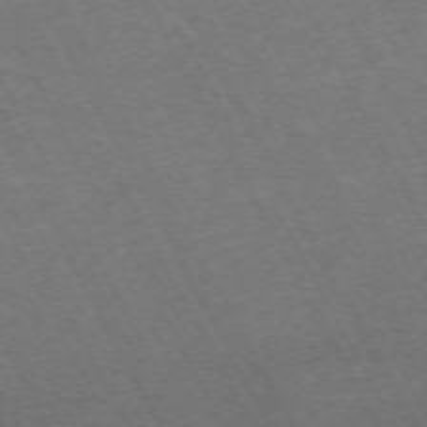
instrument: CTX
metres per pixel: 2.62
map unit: Hpe
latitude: -71.8611
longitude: 9.8800
